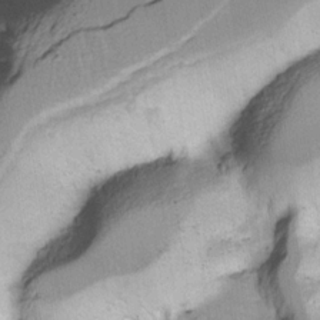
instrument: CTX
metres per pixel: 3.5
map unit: Ave
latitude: -1.2376
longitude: -113.7827
